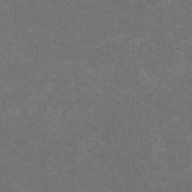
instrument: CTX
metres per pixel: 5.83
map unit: HNhu
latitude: 1.4615
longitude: -2.4412
